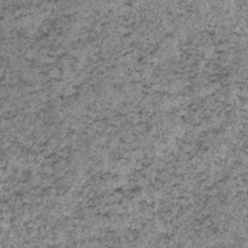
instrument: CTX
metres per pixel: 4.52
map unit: lHb
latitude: -37.4076
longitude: 66.7086
